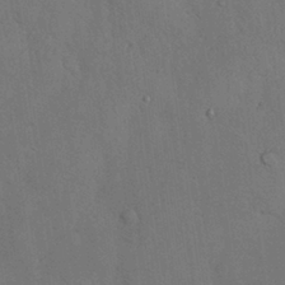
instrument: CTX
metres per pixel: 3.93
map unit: Nhu
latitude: 27.7828
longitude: -69.9150
